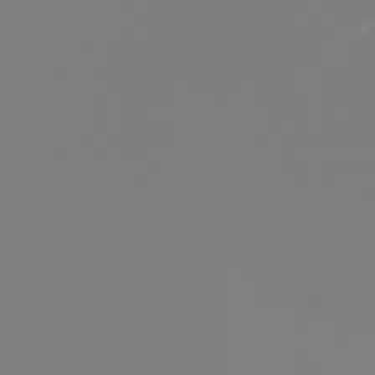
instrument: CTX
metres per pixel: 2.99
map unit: Nhu
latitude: -5.1053
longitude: -84.4034
